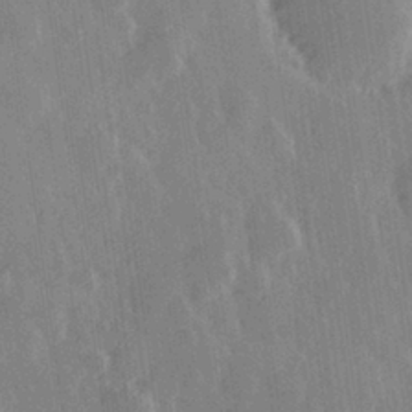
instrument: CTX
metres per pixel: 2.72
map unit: Hve
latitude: 28.6679
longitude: 147.2187
